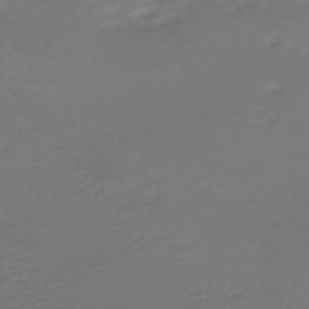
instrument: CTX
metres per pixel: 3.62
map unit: HNhu
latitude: -46.9164
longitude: 95.8800
